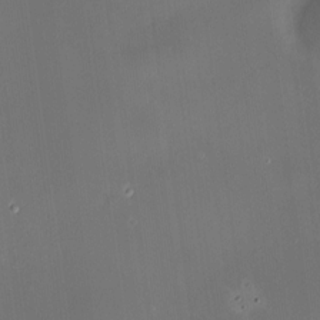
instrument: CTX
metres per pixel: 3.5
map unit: HNhu
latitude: 9.2915
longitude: 13.5588
